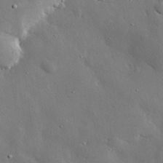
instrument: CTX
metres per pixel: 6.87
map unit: eHh
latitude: 30.4790
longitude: -80.6490
